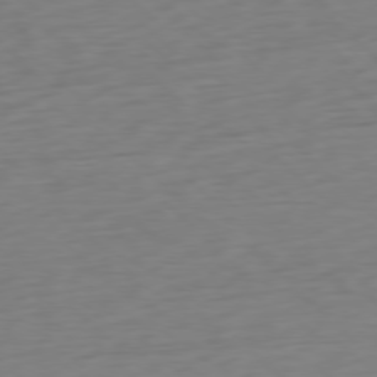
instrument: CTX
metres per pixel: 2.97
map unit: Ap
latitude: -77.7478
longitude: -78.1956
